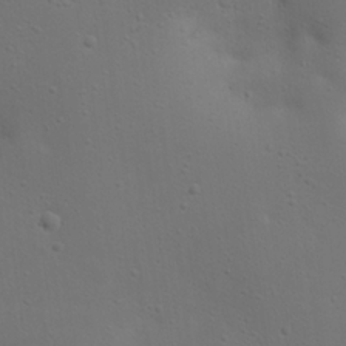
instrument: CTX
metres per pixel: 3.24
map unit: eHh
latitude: 23.0080
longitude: -69.5560
